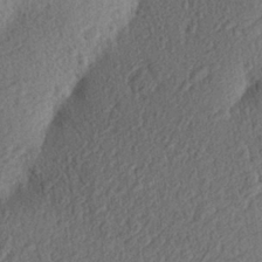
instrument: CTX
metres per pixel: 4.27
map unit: Aa
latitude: 27.7261
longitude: -144.1578
